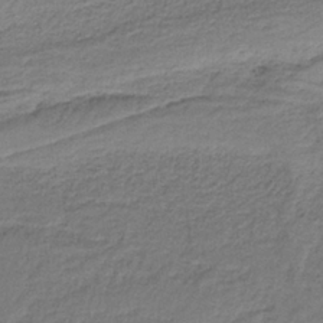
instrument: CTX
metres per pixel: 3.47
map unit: HNb
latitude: -35.3132
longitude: 58.7463
